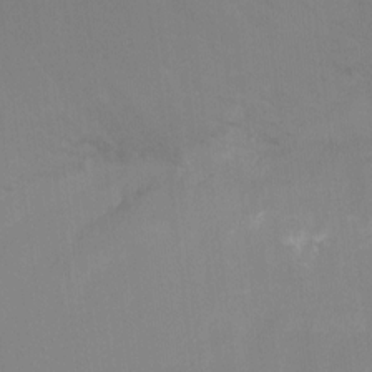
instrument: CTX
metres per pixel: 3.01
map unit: Ht
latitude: -14.6519
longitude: -48.8380
